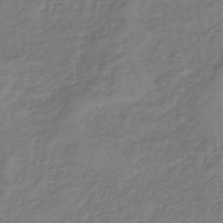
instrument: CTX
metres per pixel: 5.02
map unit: lHb
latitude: -39.7289
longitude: 72.3117
